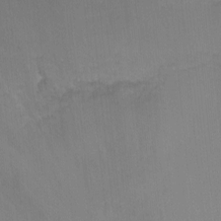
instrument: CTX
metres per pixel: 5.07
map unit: Nhu
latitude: -7.8989
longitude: -42.2712
